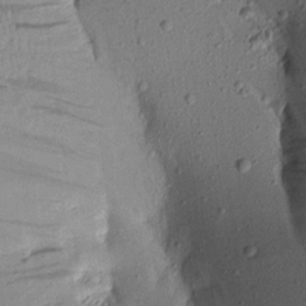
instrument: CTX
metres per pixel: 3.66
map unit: Aa
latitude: 16.3656
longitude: -146.6869
